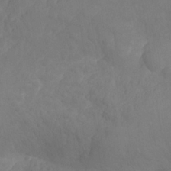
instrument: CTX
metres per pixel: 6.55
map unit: Nhe
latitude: -36.5762
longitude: 138.7652
